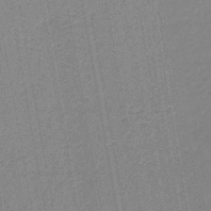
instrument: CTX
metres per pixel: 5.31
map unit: lHb
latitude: -41.8422
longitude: 63.0675
